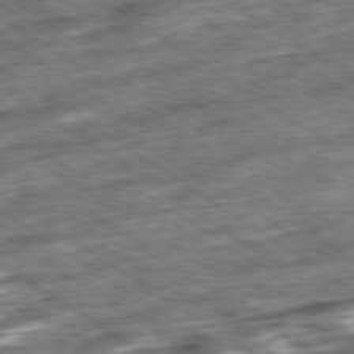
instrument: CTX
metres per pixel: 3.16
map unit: Ap
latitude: -79.6344
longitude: -49.7072
